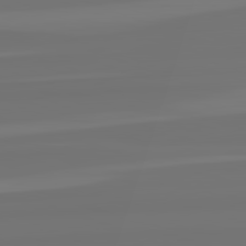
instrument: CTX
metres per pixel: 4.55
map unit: lApd
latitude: 82.4790
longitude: -177.0647
